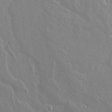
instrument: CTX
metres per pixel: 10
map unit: lAvf
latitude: 17.3860
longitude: -126.8569
